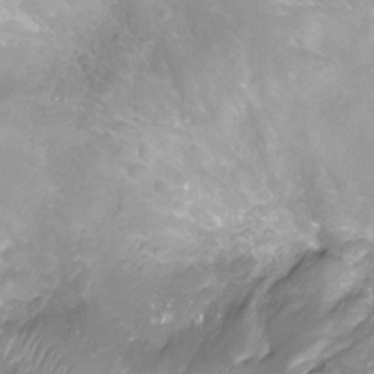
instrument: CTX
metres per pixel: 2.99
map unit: Ht
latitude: -8.7463
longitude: -20.1389
